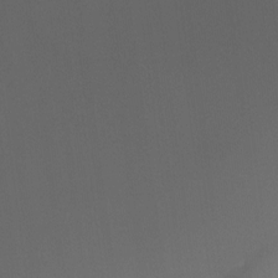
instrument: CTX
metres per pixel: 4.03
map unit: Hto
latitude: -8.4251
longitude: -50.9702
